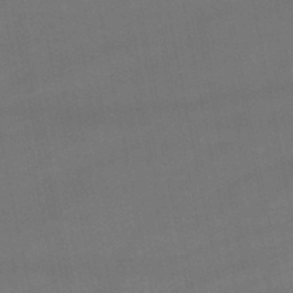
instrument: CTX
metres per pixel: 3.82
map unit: lHb
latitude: -47.6155
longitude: 73.8044
